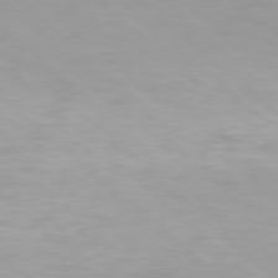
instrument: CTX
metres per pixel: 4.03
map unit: Hpe
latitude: 78.1956
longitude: -170.4601
